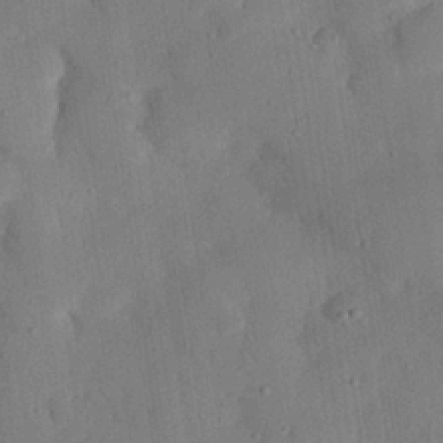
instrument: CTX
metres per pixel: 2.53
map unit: eHh
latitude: 26.0633
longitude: -79.7072
